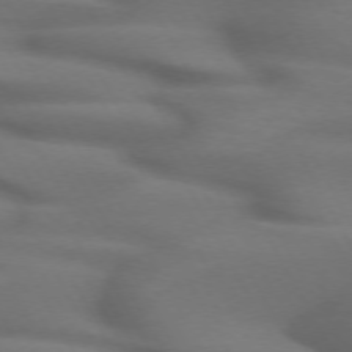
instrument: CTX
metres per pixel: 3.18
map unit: lApd
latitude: 71.6694
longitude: -51.9150
